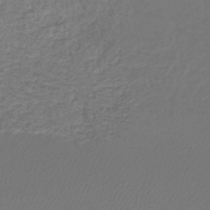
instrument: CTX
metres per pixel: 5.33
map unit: lHb
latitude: -43.1809
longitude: 60.3684
